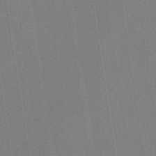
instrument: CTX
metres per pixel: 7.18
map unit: HNb
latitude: -35.3888
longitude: 54.9164
